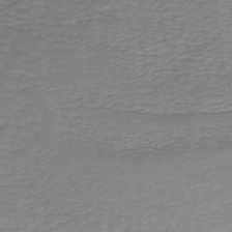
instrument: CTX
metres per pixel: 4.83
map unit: lHb
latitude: -43.2564
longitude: 69.9367
